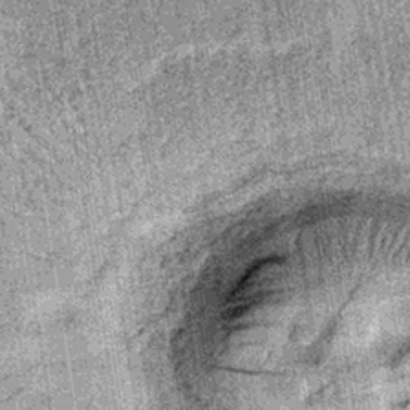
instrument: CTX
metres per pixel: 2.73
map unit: lHb
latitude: -36.9541
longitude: 67.3888
